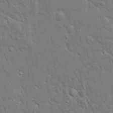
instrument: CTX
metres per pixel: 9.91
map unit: Ave
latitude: 17.4993
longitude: -141.4804
